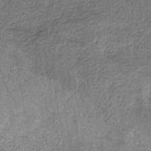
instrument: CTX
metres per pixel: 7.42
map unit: eHb
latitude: -30.4629
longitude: 69.3698
